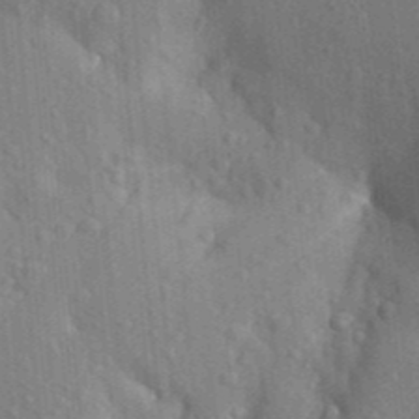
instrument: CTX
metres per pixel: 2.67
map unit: Aa
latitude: 26.0822
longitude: -149.6883
